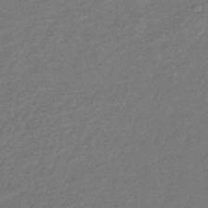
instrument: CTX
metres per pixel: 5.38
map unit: lHb
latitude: -42.5384
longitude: 81.0676
